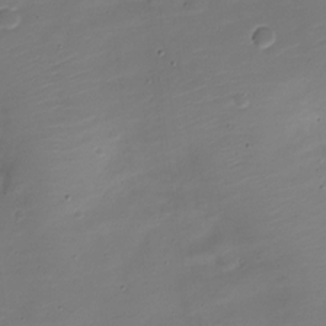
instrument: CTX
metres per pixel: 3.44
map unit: Nve
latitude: -21.7477
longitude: 105.0108
